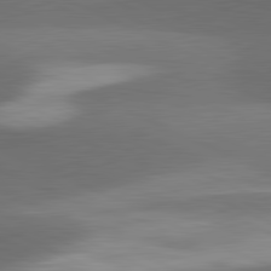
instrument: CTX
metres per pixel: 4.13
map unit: lApd
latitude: 81.6316
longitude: 139.1998
